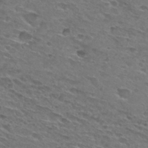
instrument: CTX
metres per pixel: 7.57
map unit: Hto
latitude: 30.1956
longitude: -47.5560
